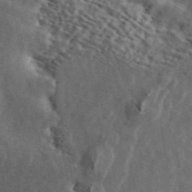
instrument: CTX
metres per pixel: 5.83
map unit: ANa
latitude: 45.0458
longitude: 47.1809
